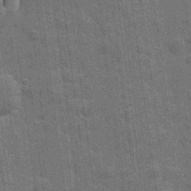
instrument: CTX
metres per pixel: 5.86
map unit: eHh
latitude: 7.9906
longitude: -74.4979
